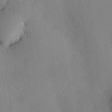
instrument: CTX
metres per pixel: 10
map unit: Hve
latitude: 26.3467
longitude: -91.0836
